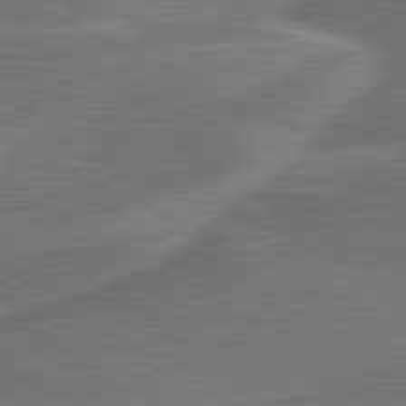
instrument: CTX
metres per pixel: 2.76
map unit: lApd
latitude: 81.2159
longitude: 140.7652
